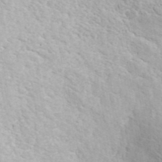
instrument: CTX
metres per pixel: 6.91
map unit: ANa
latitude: 41.6882
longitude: 55.7667
